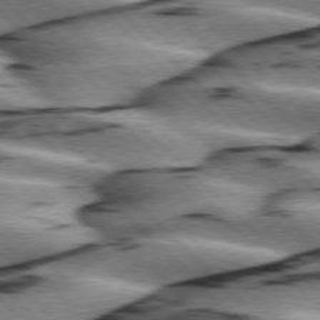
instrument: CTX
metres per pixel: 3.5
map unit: lApd
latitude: 76.3278
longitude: -79.5182
